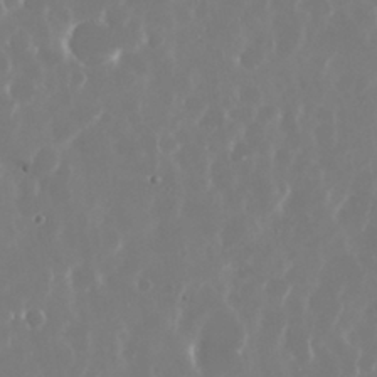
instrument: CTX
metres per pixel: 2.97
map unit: Nhu
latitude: 29.9906
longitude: -60.8569
